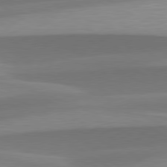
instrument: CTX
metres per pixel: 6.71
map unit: lApd
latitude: 79.6316
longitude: -94.7058
